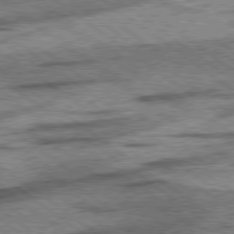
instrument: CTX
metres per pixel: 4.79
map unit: lApd
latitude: 78.5546
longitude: -52.9325
